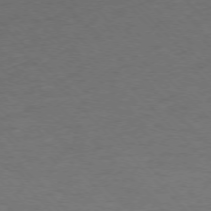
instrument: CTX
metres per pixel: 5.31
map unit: Ap
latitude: -75.7100
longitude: -79.0270
